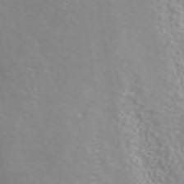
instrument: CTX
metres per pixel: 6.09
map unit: ANa
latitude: 40.1199
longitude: 24.3873
